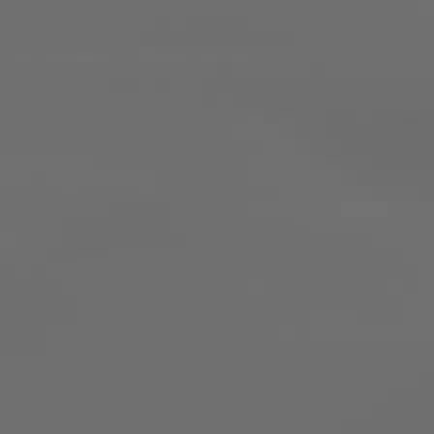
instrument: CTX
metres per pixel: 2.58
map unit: lApd
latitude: 79.4805
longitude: -139.2915
